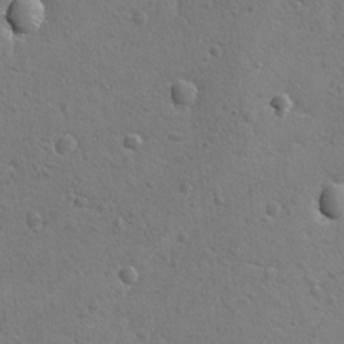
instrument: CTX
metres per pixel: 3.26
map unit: Ave
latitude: -8.3306
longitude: -120.0444
